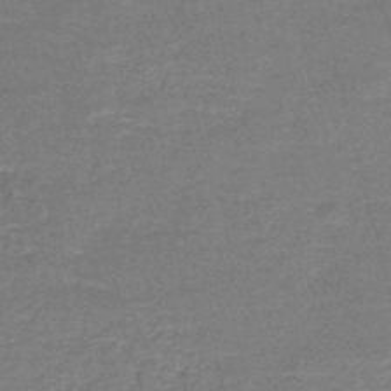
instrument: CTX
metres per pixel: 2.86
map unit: lHb
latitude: -43.6721
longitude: 55.6911
